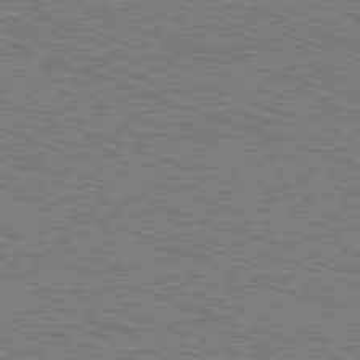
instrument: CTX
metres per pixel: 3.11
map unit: Ap
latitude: -81.1242
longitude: -73.8395
